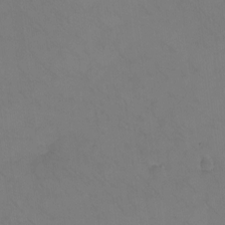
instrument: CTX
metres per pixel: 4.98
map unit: eHh
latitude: -8.8219
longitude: -67.4426
